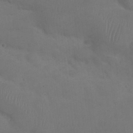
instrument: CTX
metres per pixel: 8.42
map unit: Nhu
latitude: 24.8380
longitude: -52.4412
